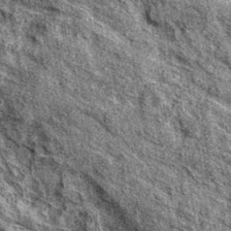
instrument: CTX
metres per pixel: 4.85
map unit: eAb
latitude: 37.4993
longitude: 106.1228
